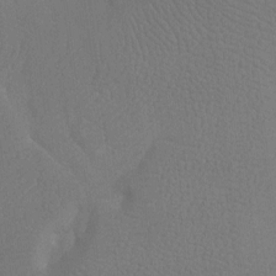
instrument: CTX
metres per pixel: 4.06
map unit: Ht
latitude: -6.8786
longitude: -34.1388
